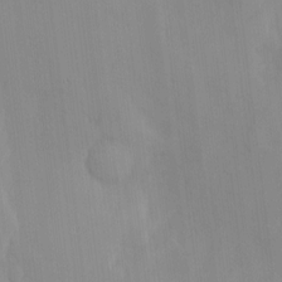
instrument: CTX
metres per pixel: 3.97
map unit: Htu
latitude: -6.8975
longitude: 175.2942
